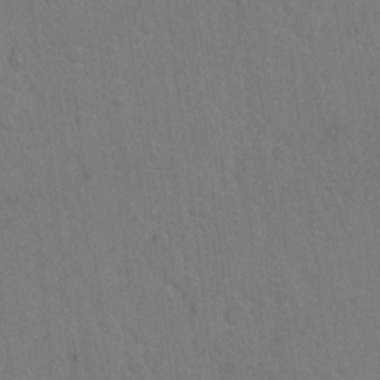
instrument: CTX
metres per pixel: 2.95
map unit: Hto
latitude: 6.4790
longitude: -62.7813
